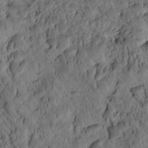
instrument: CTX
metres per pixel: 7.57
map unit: eHh
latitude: -1.1243
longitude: 15.7667
